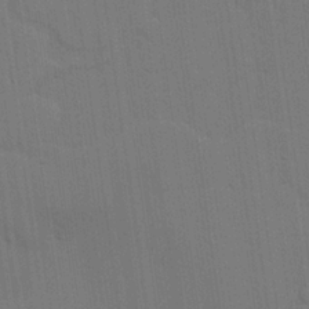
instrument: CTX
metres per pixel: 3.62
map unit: lAvf
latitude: 25.6504
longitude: -111.6127
